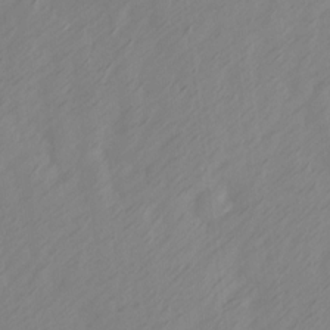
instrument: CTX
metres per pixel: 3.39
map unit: Ave
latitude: 13.8206
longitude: -105.8017
